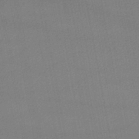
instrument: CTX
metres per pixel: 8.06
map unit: lHb
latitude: -46.8597
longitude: 73.6155
